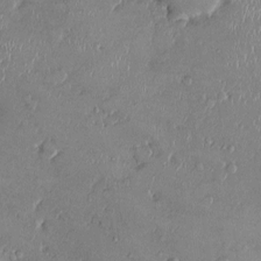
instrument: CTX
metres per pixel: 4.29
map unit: Ht
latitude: -0.8030
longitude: -13.4994
